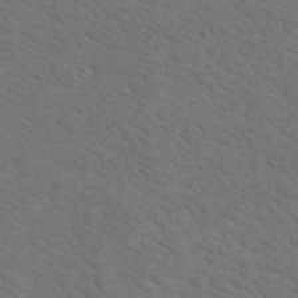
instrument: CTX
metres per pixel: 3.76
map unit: Nhu
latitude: 18.4223
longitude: -33.6316
